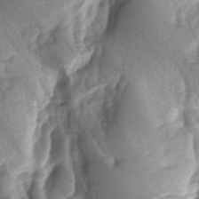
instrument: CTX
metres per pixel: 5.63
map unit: lAa
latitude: -5.8800
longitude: -126.5168
